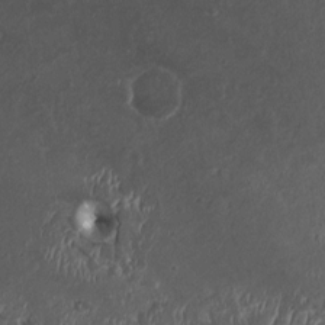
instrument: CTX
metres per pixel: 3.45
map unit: HNhu
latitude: 4.0822
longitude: -2.1200
